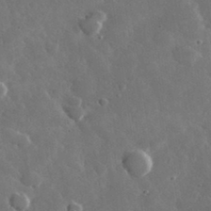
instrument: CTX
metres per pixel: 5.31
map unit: lHvf
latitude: 33.9339
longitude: -87.4426
